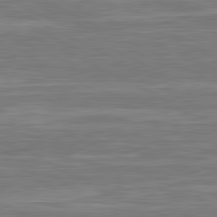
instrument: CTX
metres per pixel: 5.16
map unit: lApd
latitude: 81.2348
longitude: -173.9150
